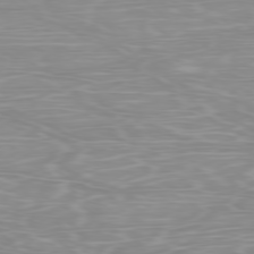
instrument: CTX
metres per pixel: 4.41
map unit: Ap
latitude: -78.7085
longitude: -97.4615
